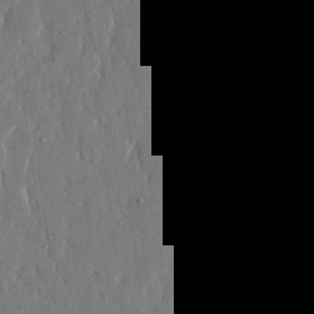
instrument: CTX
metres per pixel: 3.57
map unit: eHh
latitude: 13.9150
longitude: -70.0822
